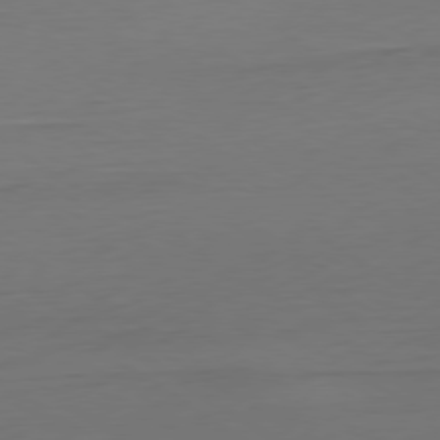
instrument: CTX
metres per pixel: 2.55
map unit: Ap
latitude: -79.9745
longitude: -57.7071
